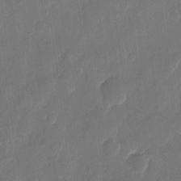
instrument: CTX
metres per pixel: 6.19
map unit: eHh
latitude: 10.4034
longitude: -70.6679
